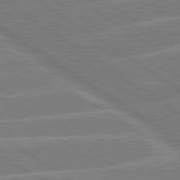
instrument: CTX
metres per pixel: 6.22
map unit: lApd
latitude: 79.7072
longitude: -130.4412
